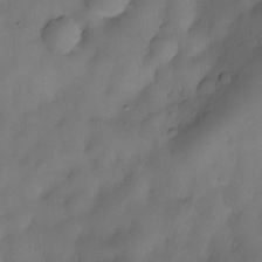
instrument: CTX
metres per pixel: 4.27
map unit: eHh
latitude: -23.4266
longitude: 15.4455
